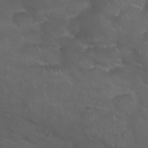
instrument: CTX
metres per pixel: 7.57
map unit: Nhu
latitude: 24.8191
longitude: -53.1214
